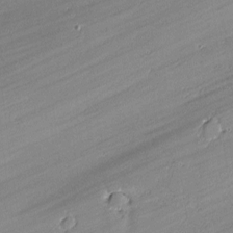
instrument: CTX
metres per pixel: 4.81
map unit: lAvf
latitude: -1.4833
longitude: -108.6868
